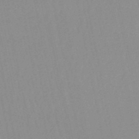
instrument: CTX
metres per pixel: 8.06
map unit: lHb
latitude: -44.7841
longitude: 77.0864
